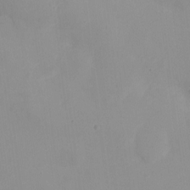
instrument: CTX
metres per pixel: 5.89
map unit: Ht
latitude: -16.4629
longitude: -44.0822
